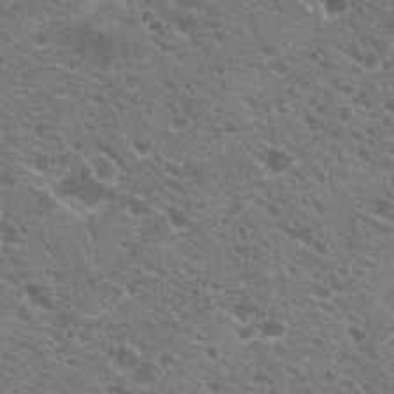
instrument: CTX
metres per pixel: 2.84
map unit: Hto
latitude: 20.2712
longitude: -34.4223
